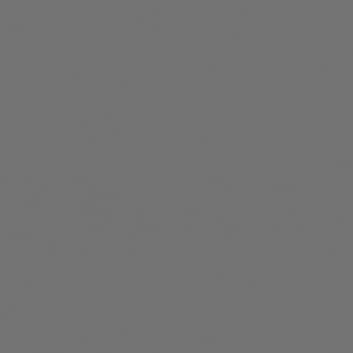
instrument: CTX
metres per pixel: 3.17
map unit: Hpe
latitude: 74.2712
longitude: -130.5168
